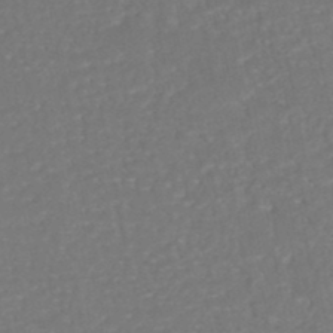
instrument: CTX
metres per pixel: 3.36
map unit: HNhu
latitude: -46.6329
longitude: 105.7477
